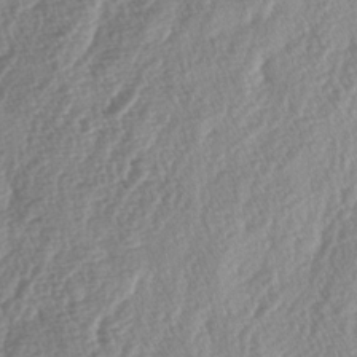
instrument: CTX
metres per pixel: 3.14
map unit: lAa
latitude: -5.0864
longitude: -129.8394
